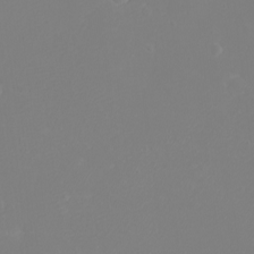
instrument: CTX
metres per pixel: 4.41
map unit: eHh
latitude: -3.0864
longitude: -75.0647
